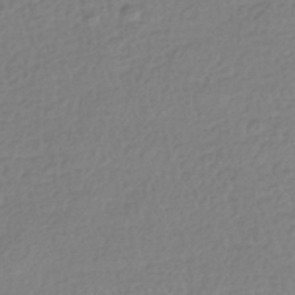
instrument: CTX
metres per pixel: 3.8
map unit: HNhu
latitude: -42.8030
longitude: 97.8234
